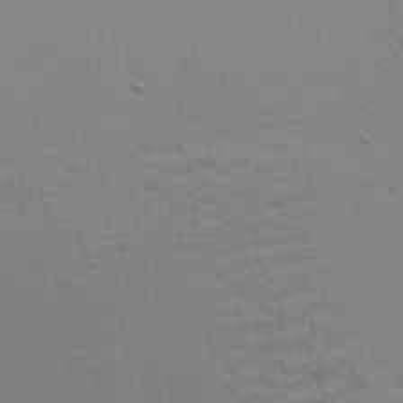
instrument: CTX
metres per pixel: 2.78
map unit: Aa
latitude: 21.8017
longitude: -142.1011
